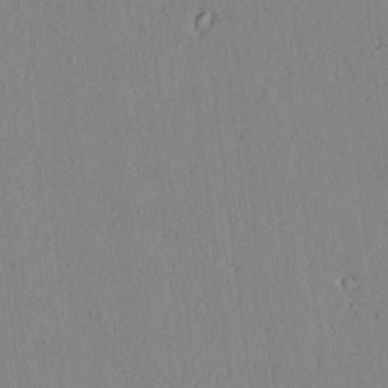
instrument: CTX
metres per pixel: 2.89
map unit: lAvf
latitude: 7.5182
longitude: 168.6518
